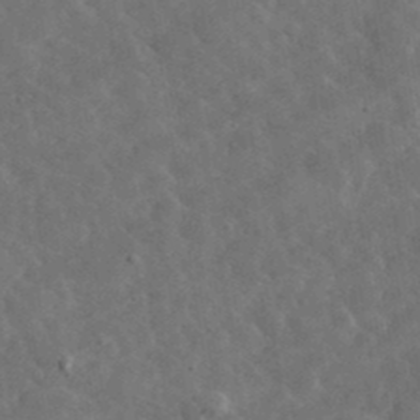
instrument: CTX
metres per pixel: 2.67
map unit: lHvf
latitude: 37.3482
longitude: -89.8773
